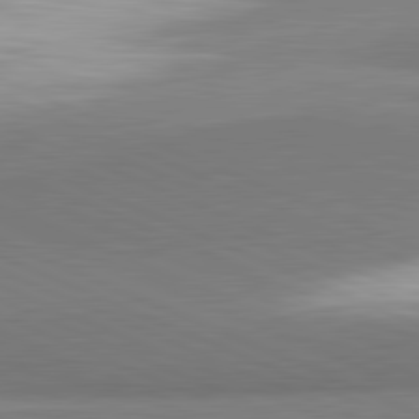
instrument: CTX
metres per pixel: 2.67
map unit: lApd
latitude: 81.9717
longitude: 161.3699
